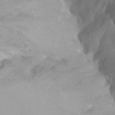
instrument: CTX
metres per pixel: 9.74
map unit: Ht
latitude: -0.4251
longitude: -35.3292
